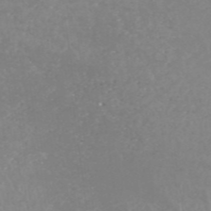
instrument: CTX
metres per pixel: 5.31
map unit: HNhu
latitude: -47.8422
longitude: 30.8219
